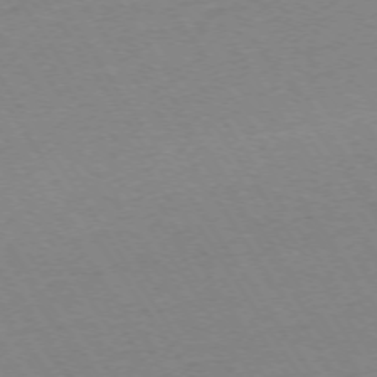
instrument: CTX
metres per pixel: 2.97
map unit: Ap
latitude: -73.7855
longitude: -83.5560
